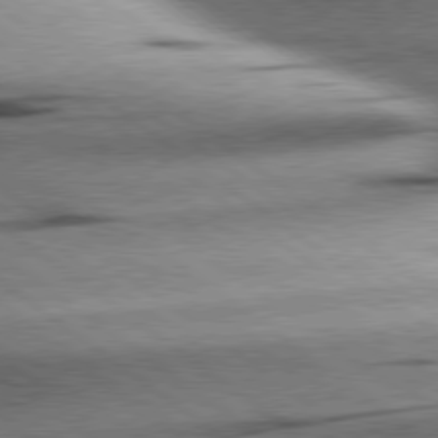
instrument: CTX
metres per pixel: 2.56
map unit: Hpe
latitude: 78.9325
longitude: -154.7246
